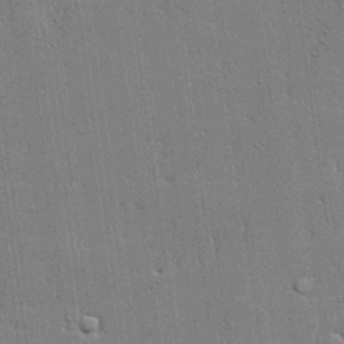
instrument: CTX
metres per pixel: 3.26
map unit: lHvf
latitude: 20.9703
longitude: 142.9730
